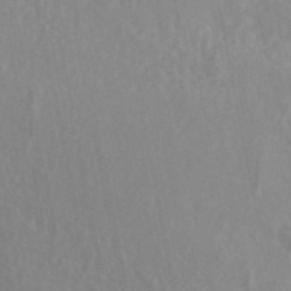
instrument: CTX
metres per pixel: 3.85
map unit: ANa
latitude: 46.7813
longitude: 27.1431
